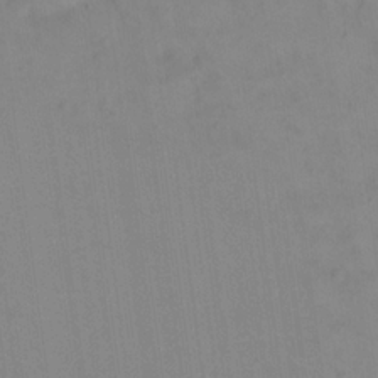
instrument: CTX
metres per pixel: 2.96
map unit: Nhu
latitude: 23.7072
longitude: -62.9703
